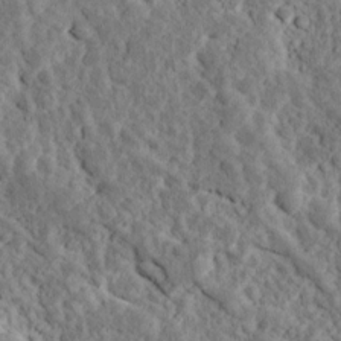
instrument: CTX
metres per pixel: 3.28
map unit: Ave
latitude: 17.4049
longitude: -135.1025
